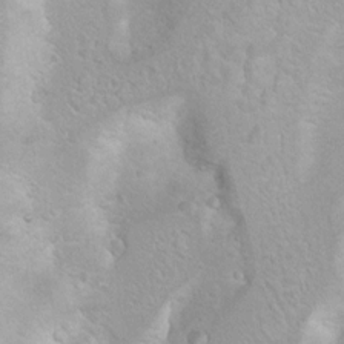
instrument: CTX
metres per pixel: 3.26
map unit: Hto
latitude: 7.4804
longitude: -30.7436
